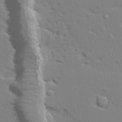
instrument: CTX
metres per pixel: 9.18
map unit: lAvf
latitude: 28.6301
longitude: -109.7827
